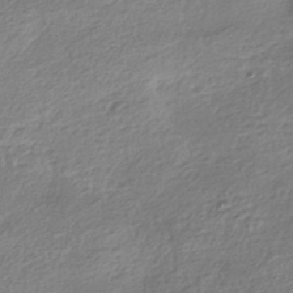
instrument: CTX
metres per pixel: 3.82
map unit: HNhu
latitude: -42.1794
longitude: 99.5777
